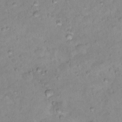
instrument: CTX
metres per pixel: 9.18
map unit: Nhu
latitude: 16.2523
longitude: -32.7624
